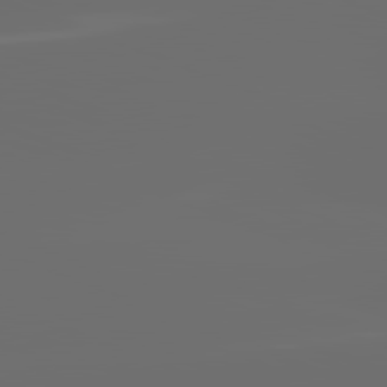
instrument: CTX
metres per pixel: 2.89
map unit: lApd
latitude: 82.0255
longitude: -165.5560
